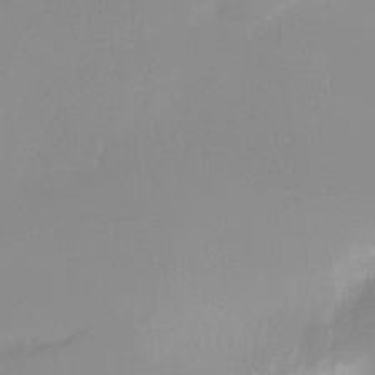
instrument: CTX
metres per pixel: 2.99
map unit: Ht
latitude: -12.5952
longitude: -49.8205
